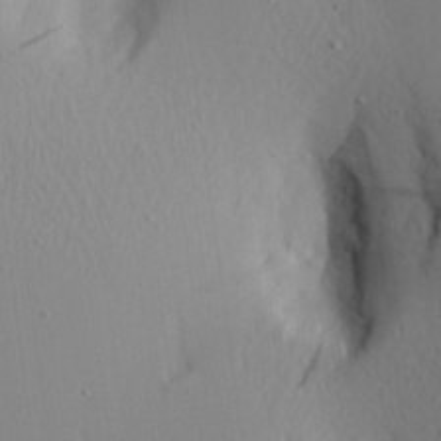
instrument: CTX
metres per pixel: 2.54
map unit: Aa
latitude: 20.7435
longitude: -143.7072
